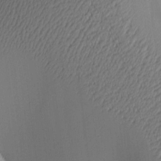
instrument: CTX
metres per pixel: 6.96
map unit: lAa
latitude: 2.5923
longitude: -116.2334
